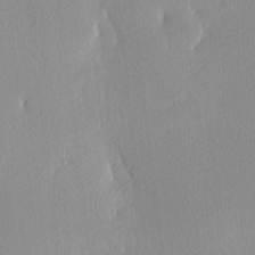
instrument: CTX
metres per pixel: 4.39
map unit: Ave
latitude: 3.6127
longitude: -113.2915
